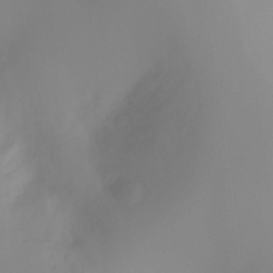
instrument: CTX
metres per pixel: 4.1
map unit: Ht
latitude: -17.2376
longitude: -46.5924
